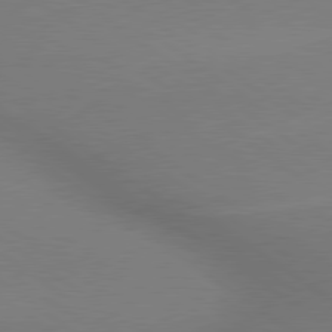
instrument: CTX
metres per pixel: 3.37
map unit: lApd
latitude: 79.5182
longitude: 179.1620
